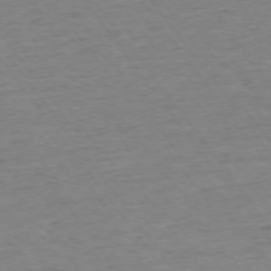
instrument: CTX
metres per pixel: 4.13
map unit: Ap
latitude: -75.3699
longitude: -85.1970
